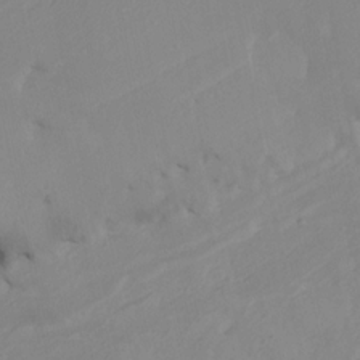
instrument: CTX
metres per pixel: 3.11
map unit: Htu
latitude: -6.9919
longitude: -66.9891
